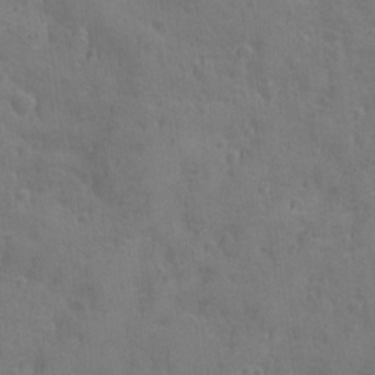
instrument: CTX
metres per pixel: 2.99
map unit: Ave
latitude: -8.4818
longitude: -119.2726
